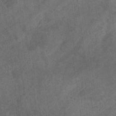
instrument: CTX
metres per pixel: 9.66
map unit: eHb
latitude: -32.1417
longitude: 71.4266
